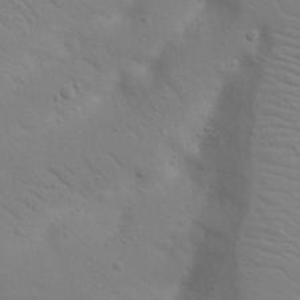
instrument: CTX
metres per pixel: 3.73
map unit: Nhu
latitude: 23.2159
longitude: -73.7639
